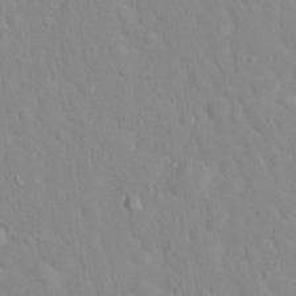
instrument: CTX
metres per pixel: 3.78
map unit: Hto
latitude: 17.0458
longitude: -36.3656
